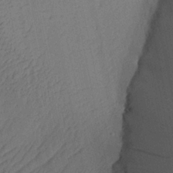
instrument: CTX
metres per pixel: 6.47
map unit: Aa
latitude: 27.8017
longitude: -137.5749
